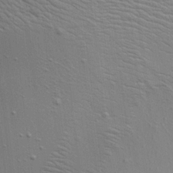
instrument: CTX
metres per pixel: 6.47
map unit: Aa
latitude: 19.0080
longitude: -141.5560
